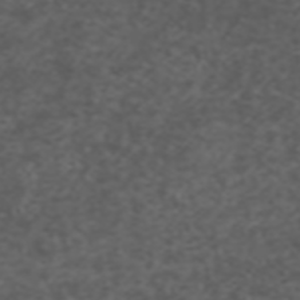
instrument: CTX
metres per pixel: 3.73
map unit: ANa
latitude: 39.0269
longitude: 24.4818
